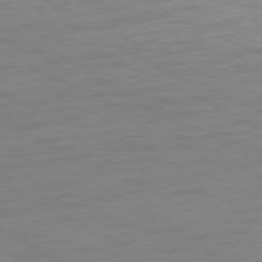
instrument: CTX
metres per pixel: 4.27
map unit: Ap
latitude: -77.7100
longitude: -74.9892
